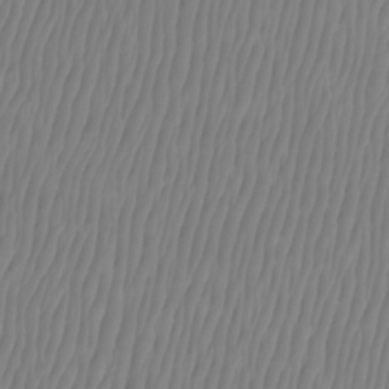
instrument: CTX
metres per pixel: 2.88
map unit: Htu
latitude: -9.2187
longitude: -74.9136
